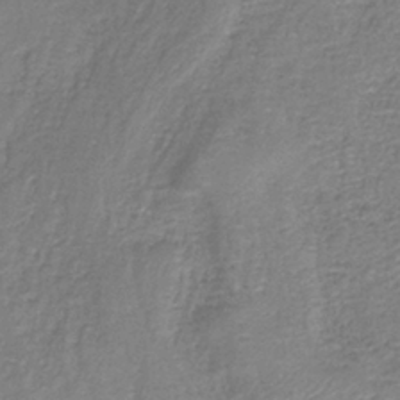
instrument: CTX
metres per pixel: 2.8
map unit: HNb
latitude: -35.3132
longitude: 52.0472
